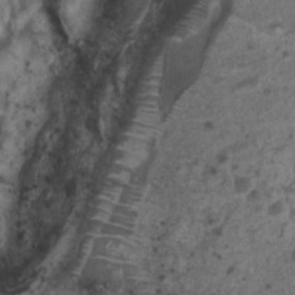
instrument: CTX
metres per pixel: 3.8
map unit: Nhu
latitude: 5.7827
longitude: -18.0822
